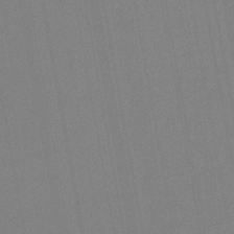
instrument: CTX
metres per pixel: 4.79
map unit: lHb
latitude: -44.9164
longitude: 63.3509
